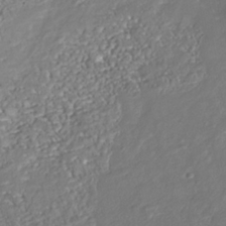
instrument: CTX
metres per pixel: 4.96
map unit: Nhu
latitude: -38.6708
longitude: -80.4979
